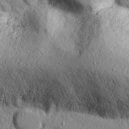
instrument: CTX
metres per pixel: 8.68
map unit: Ave
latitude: 11.2159
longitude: -101.3104
